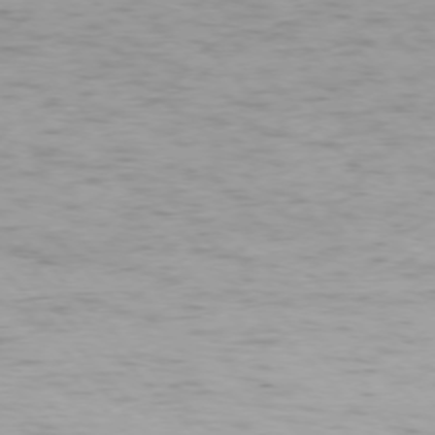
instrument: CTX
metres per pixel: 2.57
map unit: Ap
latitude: -76.4251
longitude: -65.4237
